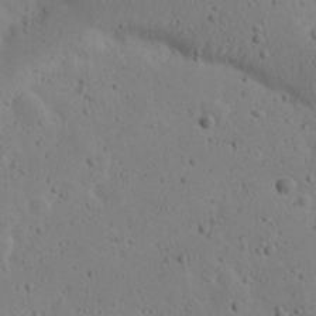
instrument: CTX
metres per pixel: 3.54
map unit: Nhu
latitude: 22.8947
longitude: -72.5168
